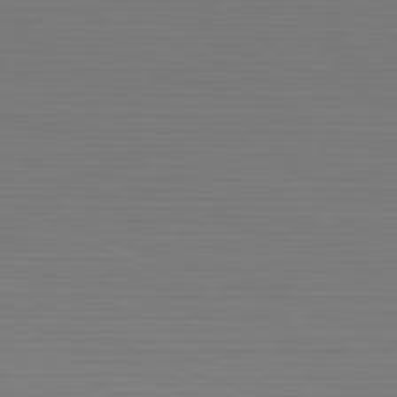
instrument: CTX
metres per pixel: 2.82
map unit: Hpe
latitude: -82.3306
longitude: 6.9163
